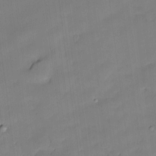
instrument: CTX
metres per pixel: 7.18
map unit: Hve
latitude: -9.8800
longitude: 176.2551
